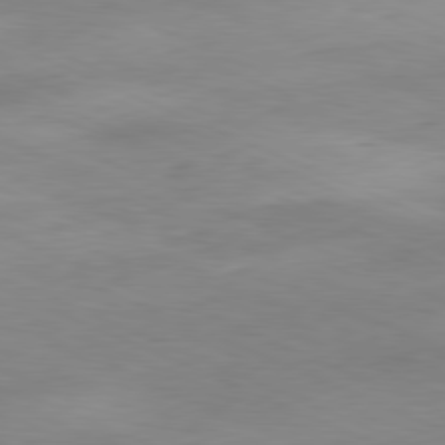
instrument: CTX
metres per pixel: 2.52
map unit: Ap
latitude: -81.6344
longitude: -81.3671
